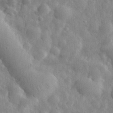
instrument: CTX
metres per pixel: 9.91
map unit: eHh
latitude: 32.1956
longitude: -71.9339
